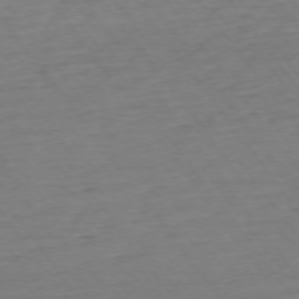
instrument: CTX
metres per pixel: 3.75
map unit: Ap
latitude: -75.2187
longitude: -80.7624
